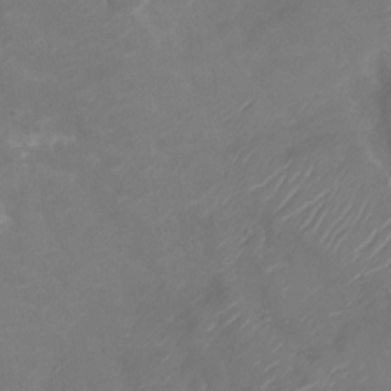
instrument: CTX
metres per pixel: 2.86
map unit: Ht
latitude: -10.8975
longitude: -20.5546
